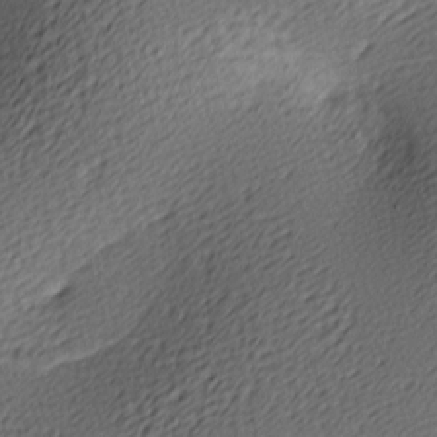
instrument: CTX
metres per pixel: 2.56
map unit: lAa
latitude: -10.0094
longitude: -126.3467
